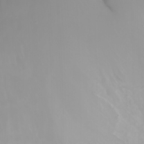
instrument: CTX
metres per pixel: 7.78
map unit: Htu
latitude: -4.9730
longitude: -77.1970
